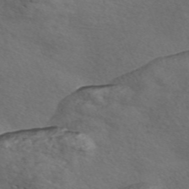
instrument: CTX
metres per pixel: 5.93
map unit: Nve
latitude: -56.9164
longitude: 58.3495
